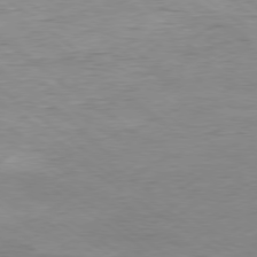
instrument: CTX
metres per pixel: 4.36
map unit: Hpe
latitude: -79.1053
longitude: 10.3495
